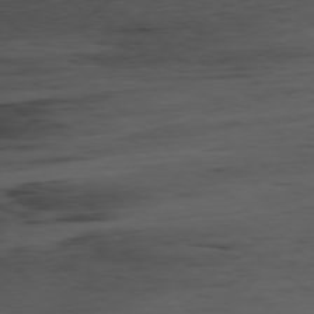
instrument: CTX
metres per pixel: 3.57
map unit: Ap
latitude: -78.5762
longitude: -74.4790
